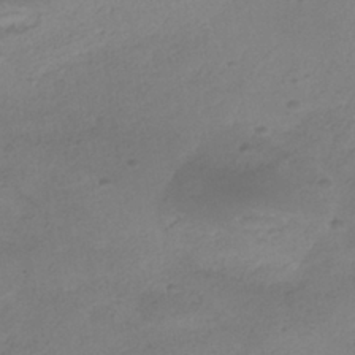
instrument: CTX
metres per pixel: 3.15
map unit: HNhu
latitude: -39.0676
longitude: 95.3131
